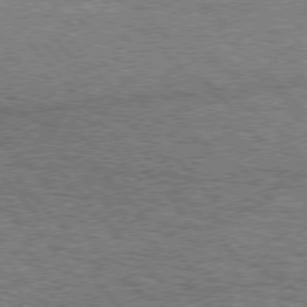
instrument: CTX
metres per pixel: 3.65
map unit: Hpe
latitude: 75.5371
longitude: -135.9339
